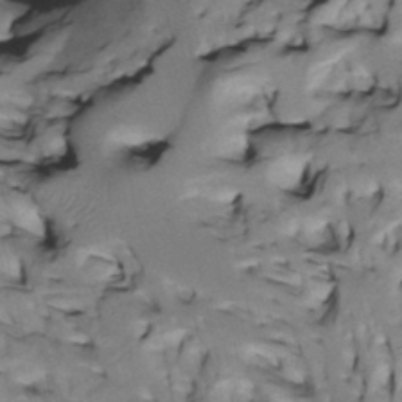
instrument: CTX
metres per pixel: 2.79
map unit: Htu
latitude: -4.7085
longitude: 150.2739
